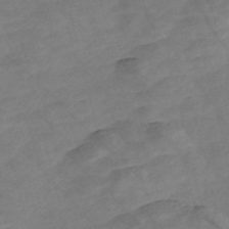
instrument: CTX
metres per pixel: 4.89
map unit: Nve
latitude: -57.2187
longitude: 53.5966
